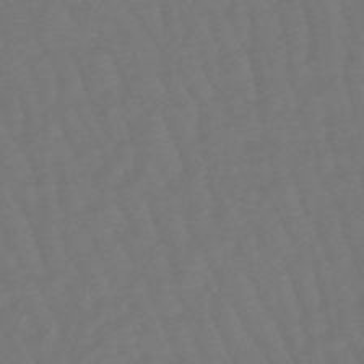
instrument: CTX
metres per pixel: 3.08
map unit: eHb
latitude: -47.1242
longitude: 81.6722
